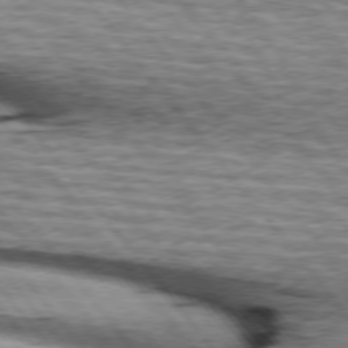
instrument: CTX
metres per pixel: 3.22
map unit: lApd
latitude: 75.4804
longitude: -81.8772
